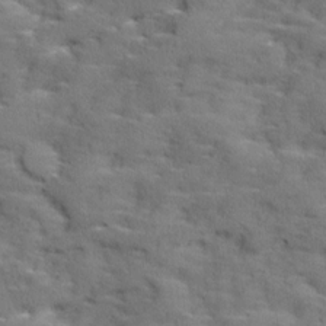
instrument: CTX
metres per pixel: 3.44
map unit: Ave
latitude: 18.2900
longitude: -136.1578
